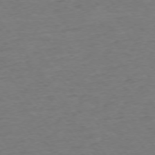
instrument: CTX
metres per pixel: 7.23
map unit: Ap
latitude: -75.4833
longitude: -84.9136
